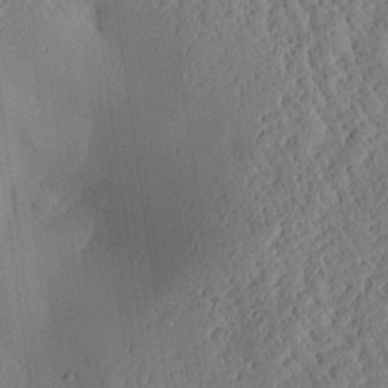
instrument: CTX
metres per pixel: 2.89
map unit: Aa
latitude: 24.4790
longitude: -133.2915
